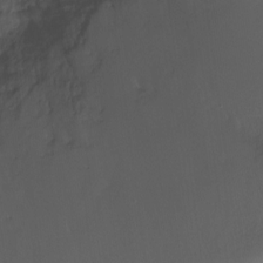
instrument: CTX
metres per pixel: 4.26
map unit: Ht
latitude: -15.6911
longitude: -41.0269
